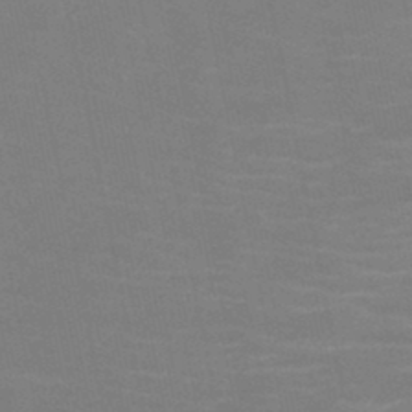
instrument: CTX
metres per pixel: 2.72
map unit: HNb
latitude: -47.2376
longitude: -47.3104
